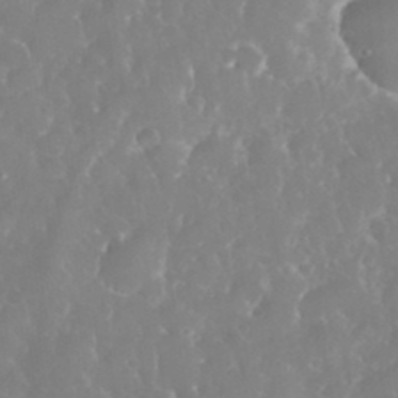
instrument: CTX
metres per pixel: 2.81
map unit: eHh
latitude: 34.6490
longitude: -63.3293
